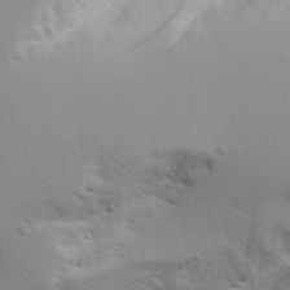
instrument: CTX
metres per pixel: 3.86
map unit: Aa
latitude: 17.7261
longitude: -125.7449
